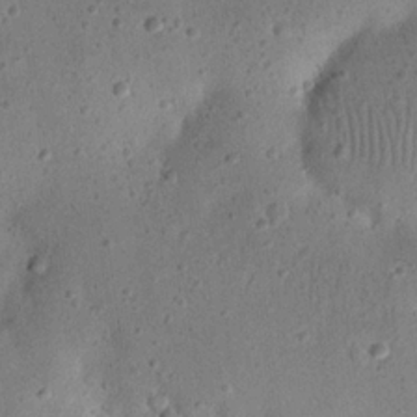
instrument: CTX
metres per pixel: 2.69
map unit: eHh
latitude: 23.3104
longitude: -67.9150
